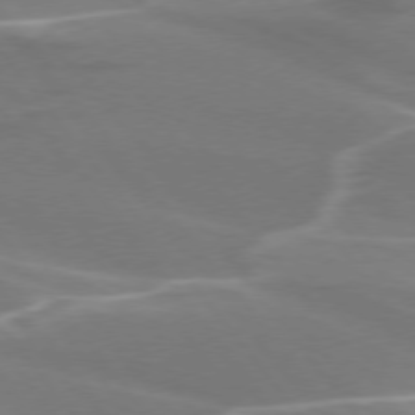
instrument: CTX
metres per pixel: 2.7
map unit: lApd
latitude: 75.1592
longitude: -62.9325
